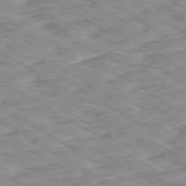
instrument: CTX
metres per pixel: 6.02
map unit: Ap
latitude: -80.0472
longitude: -49.2348
